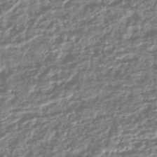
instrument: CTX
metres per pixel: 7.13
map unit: HNhu
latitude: -44.0850
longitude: 98.2172
